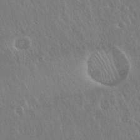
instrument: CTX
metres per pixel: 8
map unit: Hto
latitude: 19.0269
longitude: -57.0269
